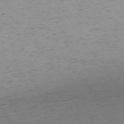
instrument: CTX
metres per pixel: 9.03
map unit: Ap
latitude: -73.8989
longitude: -85.2537
